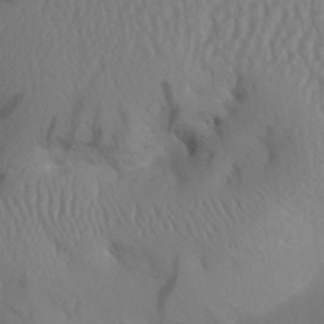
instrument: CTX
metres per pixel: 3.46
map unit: Aa
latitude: 31.0459
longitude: -141.2348
